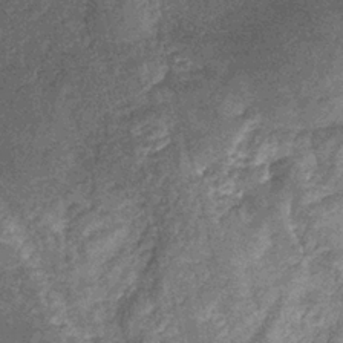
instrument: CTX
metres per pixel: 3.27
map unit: eHb
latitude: -31.8044
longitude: 71.1620
